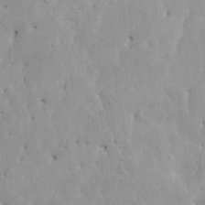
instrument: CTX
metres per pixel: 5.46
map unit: HNhu
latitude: 4.4601
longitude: 4.5384
